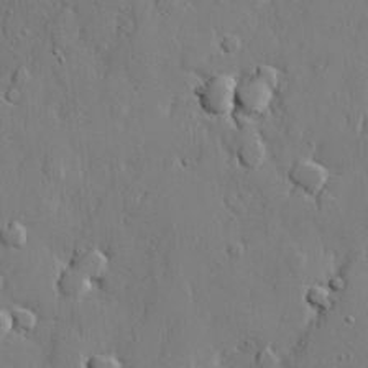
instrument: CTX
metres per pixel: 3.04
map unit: lHvf
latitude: 21.8395
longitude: 144.9542
